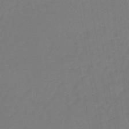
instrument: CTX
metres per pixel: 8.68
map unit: lHb
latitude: -44.6707
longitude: 71.4266
